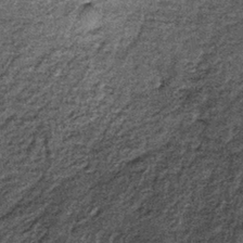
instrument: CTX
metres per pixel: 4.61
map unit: lHb
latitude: -38.1228
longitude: 66.8597
